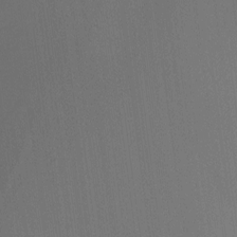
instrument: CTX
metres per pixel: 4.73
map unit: Ht
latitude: -8.9542
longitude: -38.9703
